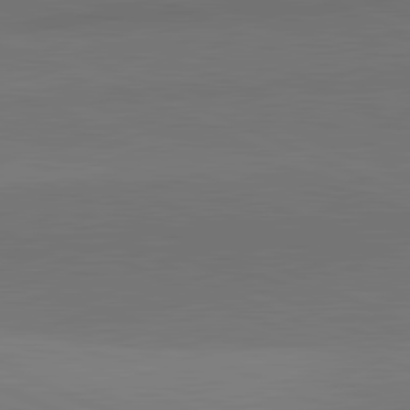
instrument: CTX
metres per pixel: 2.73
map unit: lApd
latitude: 81.9150
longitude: 144.9164
